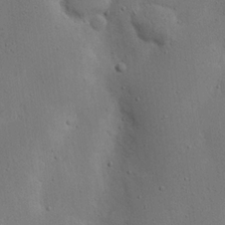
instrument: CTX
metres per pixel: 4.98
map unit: Nhu
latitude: 19.1025
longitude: -75.2537
